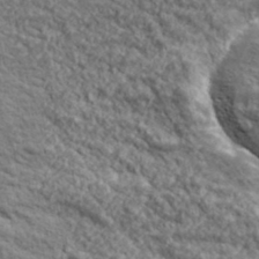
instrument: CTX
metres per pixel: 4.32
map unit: lHvf
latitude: 38.9136
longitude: -89.1026
